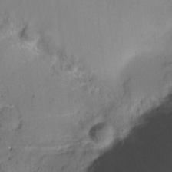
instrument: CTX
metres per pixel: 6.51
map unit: Nhu
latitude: -13.0487
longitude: -42.1956
